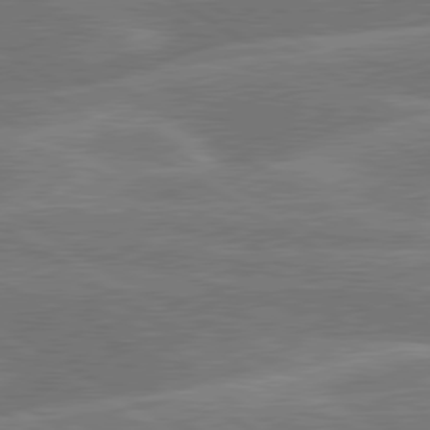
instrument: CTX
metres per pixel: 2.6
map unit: lApd
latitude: 79.8584
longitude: -131.5938
